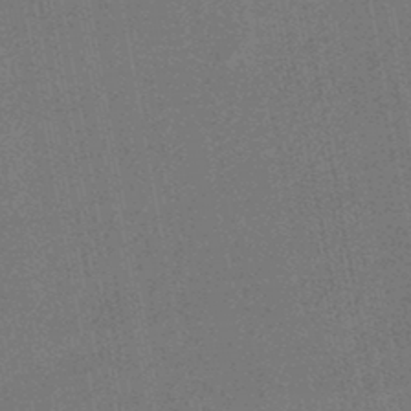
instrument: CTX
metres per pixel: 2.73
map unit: HNhu
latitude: -47.7477
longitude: 98.8786
